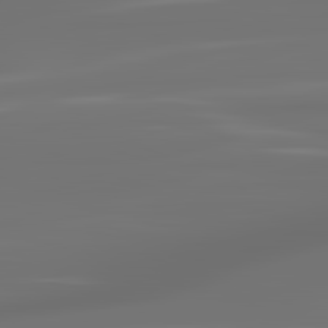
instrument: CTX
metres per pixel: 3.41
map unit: lApd
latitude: 83.4615
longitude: -128.8947
